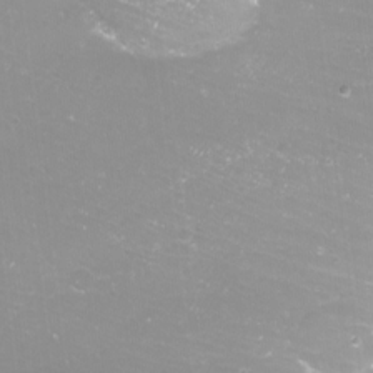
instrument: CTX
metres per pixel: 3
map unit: eHh
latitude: -12.0472
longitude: -62.1200
